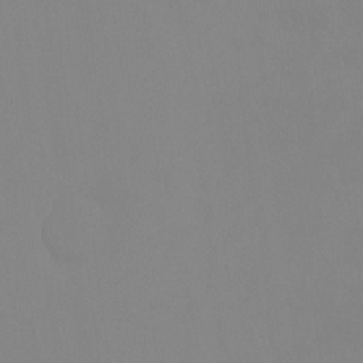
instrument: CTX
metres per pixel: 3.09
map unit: Ht
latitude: -14.4062
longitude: -53.2348
